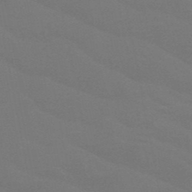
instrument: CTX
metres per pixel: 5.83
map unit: HNb
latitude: -48.5952
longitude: -49.6316
